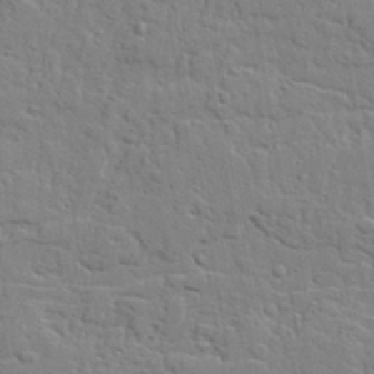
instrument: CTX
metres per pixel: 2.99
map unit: lAvf
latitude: 23.0080
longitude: -110.2145
